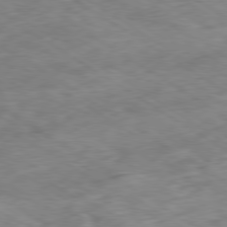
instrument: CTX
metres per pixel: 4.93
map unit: Ap
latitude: -80.1228
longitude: -72.5168
